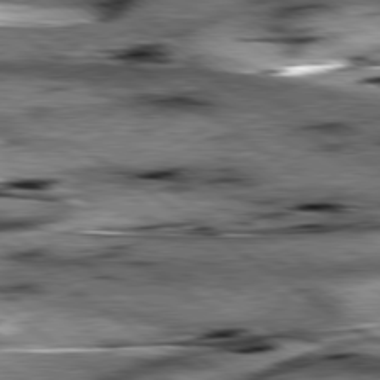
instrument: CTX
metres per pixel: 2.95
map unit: lApd
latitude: 79.5560
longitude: -48.9514
